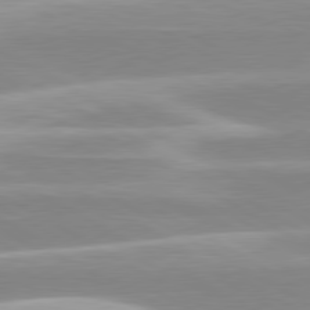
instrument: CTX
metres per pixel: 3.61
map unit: lApd
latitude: 80.1389
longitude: -129.0836
